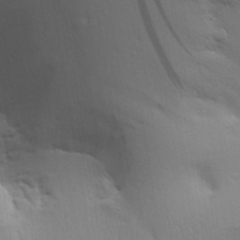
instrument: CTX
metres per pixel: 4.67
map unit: Aa
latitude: 25.2159
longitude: -136.5357
